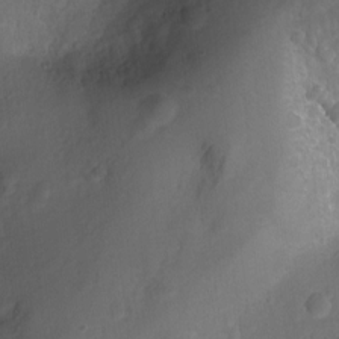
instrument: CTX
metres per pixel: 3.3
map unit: Ht
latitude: -2.6329
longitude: -29.9528
